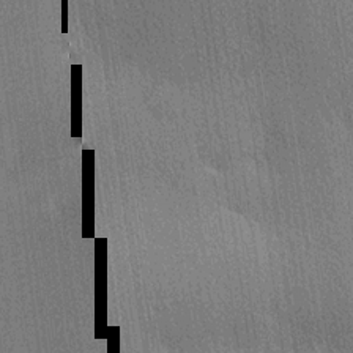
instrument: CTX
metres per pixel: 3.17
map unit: lHvf
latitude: 20.0633
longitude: 141.6722
